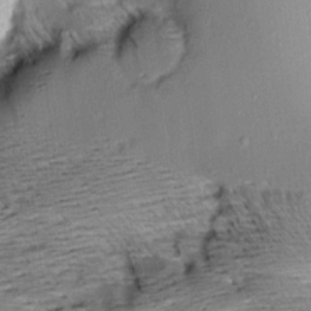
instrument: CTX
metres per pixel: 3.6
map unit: Aa
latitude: 10.1200
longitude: -141.9717
